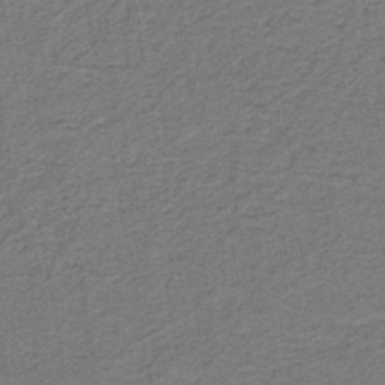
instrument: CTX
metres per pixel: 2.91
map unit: lHb
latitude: -39.7856
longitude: 54.8975
